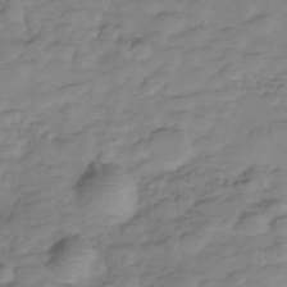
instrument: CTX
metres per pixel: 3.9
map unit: Hve
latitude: -29.4266
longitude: 90.9731
